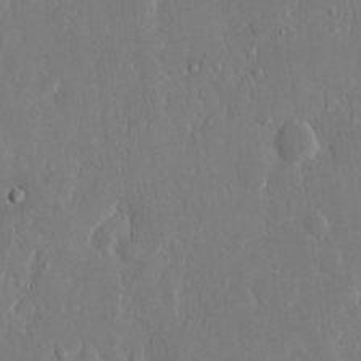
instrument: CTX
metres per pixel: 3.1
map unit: eHh
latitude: 14.0444
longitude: -71.4804
